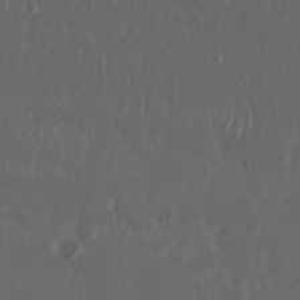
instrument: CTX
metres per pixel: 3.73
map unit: Nhu
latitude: 29.5560
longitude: -57.4804
